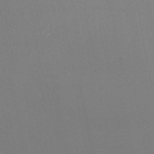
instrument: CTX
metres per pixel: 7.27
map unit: HNb
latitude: -46.7274
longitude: -44.7057
